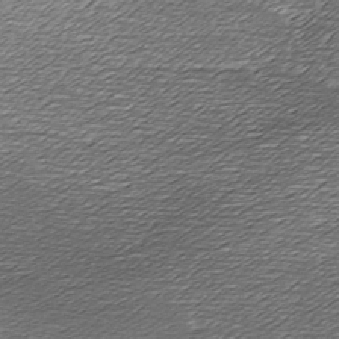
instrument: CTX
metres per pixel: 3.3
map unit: Ave
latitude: -7.6533
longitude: -123.3293
